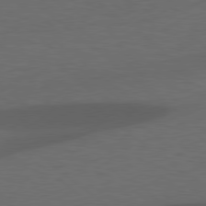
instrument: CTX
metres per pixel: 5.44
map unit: lApd
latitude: 78.2334
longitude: -55.4237
